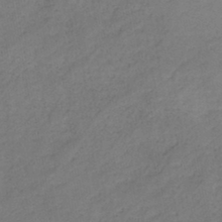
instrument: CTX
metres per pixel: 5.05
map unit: HNb
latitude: -43.9556
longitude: -38.7813
